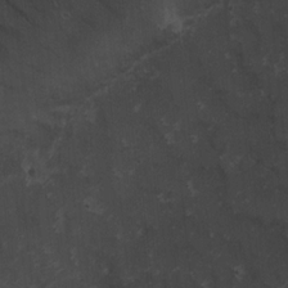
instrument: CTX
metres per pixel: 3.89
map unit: lAvf
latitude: 8.4601
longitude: 169.1242
